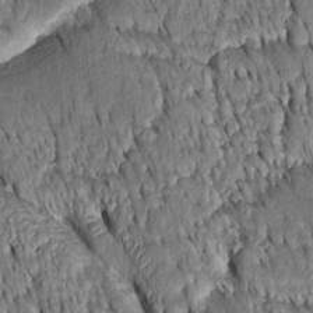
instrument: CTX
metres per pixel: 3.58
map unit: Htu
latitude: -3.9556
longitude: 151.5210
